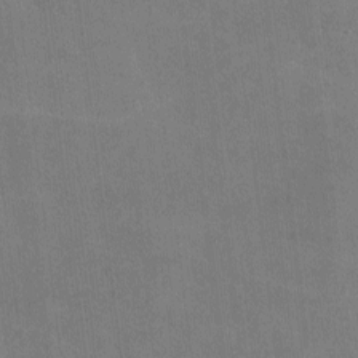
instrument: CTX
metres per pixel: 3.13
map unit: lHvf
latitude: -9.1998
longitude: -101.0270
